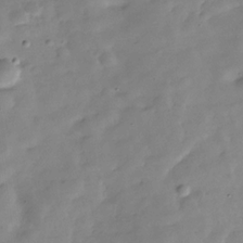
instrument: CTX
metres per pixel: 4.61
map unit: Hve
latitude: -31.2943
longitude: 92.7652
